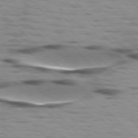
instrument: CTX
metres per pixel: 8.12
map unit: lApd
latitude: 77.0458
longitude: -49.0836
